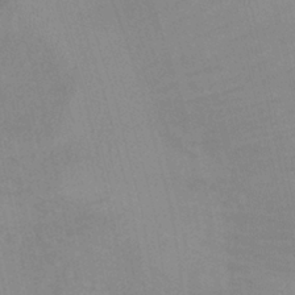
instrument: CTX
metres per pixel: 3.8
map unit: Nve
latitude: -19.8044
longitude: 106.6708
